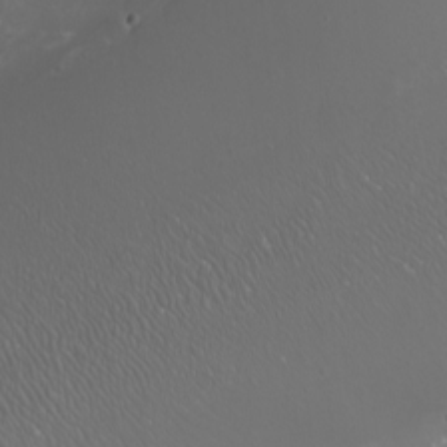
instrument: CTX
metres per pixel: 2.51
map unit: Nhu
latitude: -7.2187
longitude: -75.0647
